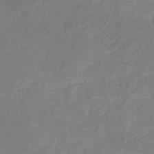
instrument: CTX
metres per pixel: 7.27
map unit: eHb
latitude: -33.9178
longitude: 75.1809
